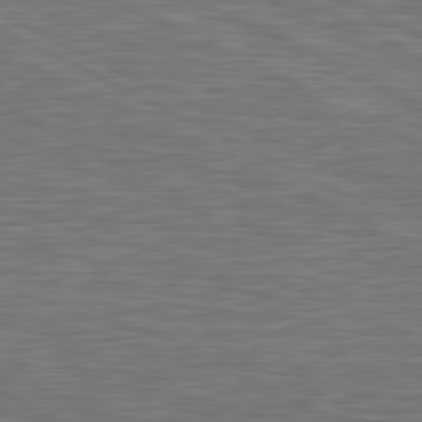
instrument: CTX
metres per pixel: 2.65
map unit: lApd
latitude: 81.2915
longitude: -171.8961
